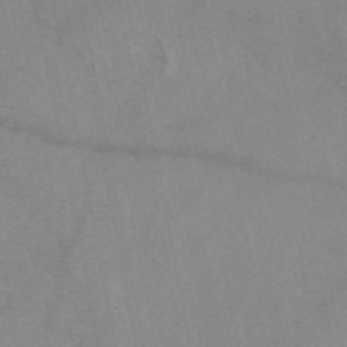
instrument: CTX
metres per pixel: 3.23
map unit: eAb
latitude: 48.2900
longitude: 111.3509
